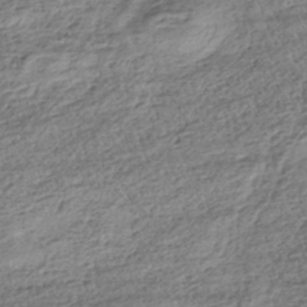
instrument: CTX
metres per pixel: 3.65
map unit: HNhu
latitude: -43.1431
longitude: 105.8989
